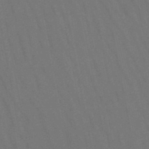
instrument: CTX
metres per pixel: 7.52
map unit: lHb
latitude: -47.8800
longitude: 69.8422
